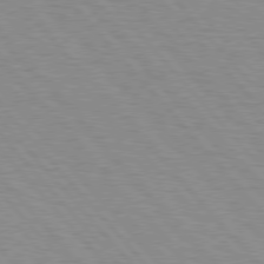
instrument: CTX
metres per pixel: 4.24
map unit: Hpe
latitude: 76.6301
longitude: -153.5749
